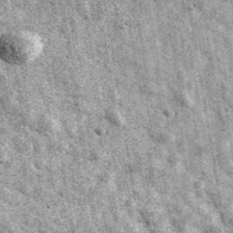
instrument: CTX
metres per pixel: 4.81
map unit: Ave
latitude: 40.3278
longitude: -106.7624
